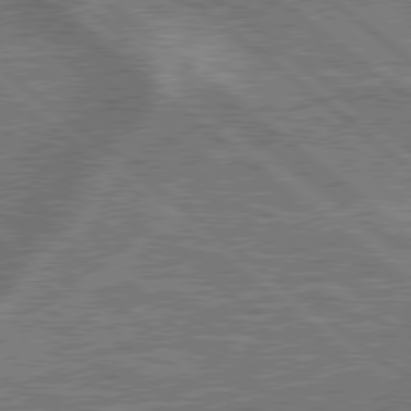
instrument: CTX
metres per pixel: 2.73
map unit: lApd
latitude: 79.1592
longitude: 175.1053
